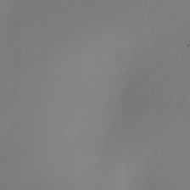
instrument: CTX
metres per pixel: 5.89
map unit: Nhu
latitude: -25.2565
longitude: -71.5371
